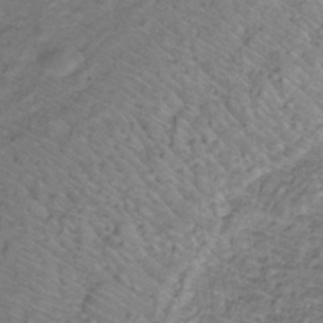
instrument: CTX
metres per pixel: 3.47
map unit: lHb
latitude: -32.9164
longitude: 67.4265
